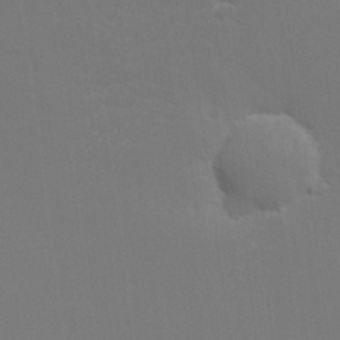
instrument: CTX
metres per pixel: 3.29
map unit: lHvf
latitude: 24.7624
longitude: 140.9164
